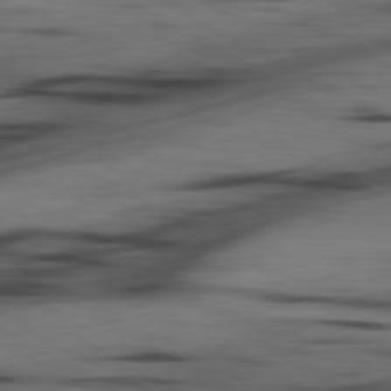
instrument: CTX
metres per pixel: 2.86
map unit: lApd
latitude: 80.7624
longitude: -84.2334
